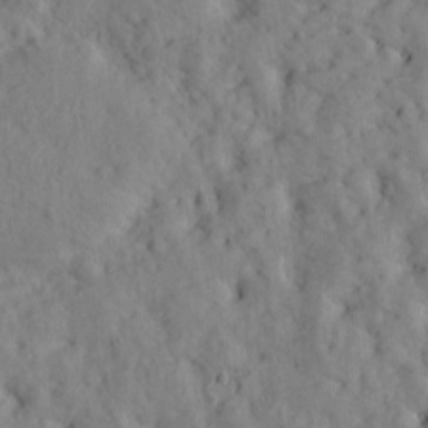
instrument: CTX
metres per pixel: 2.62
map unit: Htu
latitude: -3.5210
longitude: 174.1983
